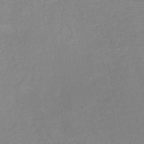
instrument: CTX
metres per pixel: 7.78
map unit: HNb
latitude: -49.3699
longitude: -43.3671
